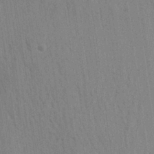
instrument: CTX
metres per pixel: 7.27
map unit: Aa
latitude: 30.4601
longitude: -138.9892
